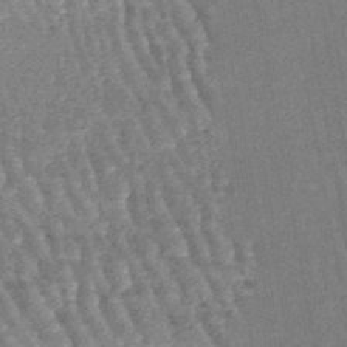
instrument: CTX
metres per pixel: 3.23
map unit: lHb
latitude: -46.7274
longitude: 78.4629
